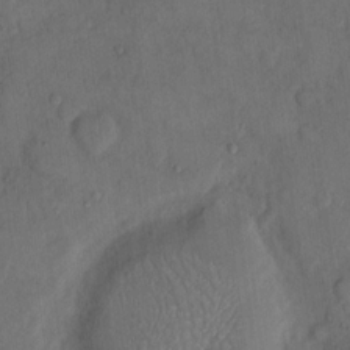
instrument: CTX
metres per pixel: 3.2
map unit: eHh
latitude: 14.1767
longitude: -67.8961
